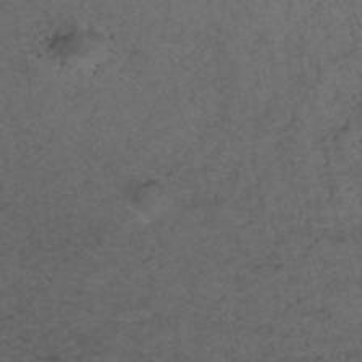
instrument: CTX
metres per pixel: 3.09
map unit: ANa
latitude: 39.5938
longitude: 21.5210
